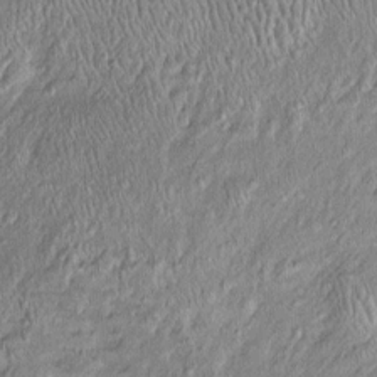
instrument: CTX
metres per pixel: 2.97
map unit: Htu
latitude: -6.0661
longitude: 158.4062
